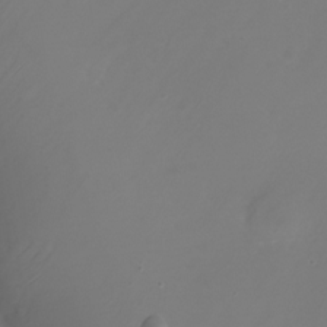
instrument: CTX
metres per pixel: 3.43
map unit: Nhu
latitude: -25.5777
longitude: -71.4993
